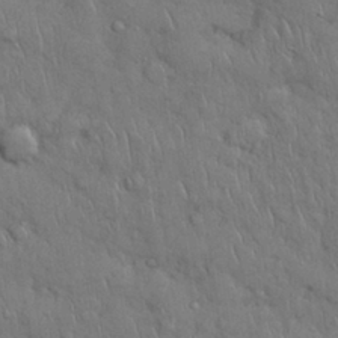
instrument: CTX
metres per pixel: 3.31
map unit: Nhu
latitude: 28.0255
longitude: -68.2901
